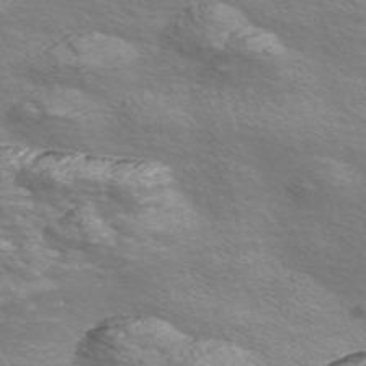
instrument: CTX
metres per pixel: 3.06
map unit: Nve
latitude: -56.5196
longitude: 53.2565
